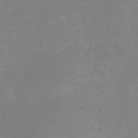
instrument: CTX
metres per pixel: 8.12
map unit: HNb
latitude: -45.3699
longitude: -45.2537
